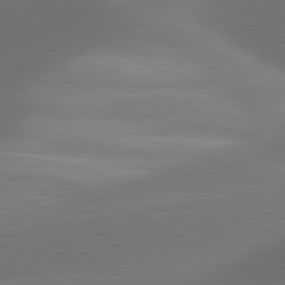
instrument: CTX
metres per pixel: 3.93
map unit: lApd
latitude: 81.2348
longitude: 131.9178
